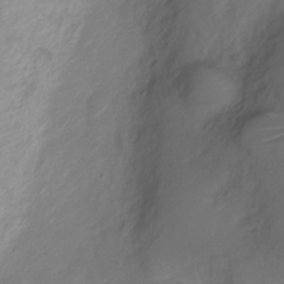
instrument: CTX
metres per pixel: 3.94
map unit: Nve
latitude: -20.1605
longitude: 106.8408
